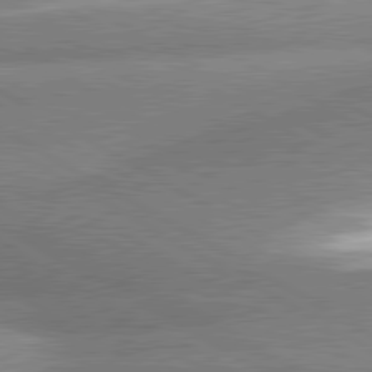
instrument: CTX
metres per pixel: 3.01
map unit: lApd
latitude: 80.8191
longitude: -162.5357
